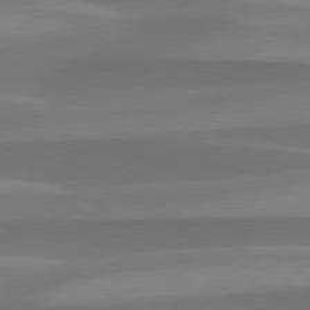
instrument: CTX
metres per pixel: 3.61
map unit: lApd
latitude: 79.4994
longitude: -94.7247
